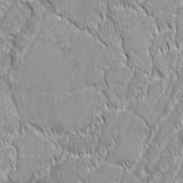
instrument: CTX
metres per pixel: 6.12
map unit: Aa
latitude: 8.3656
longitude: -131.1593
